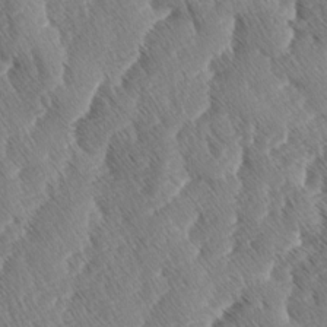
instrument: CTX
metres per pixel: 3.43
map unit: lAa
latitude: -3.8800
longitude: -129.8016
